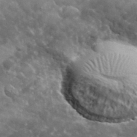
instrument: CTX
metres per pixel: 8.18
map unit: lHvf
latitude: 37.4049
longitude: -90.4223
